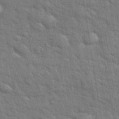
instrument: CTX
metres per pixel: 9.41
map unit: eHh
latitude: 37.3482
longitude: -65.8205
